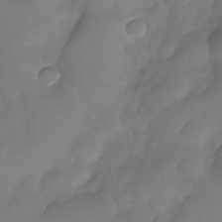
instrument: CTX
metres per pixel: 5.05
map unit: Nhe
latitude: -33.6344
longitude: -145.6694
